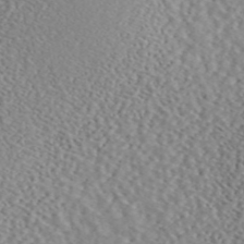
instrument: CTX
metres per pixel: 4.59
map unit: ANa
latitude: 45.9150
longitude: 50.1039
